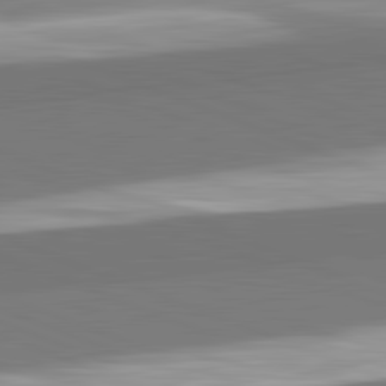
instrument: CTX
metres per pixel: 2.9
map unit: lApd
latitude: 82.3278
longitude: 150.4062
